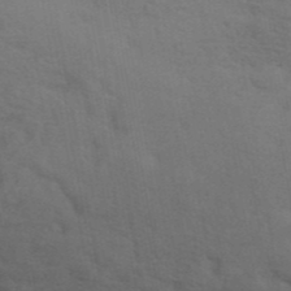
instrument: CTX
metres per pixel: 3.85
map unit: ANa
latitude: 42.2523
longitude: 54.4818
